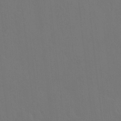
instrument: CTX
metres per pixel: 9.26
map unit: HNhu
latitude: 6.7057
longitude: 4.0283
